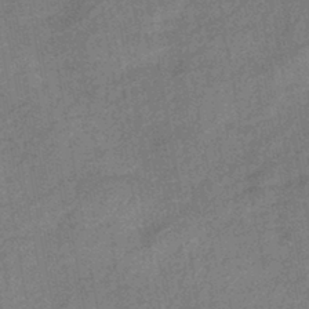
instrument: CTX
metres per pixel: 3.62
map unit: eHb
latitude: -42.5006
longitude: 82.5196
